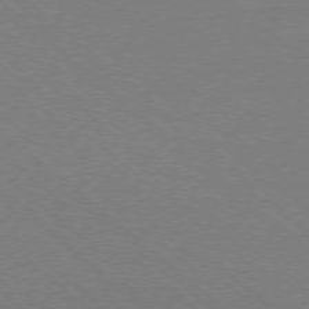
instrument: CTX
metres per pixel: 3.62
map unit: Ap
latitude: -78.2172
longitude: -90.1956
